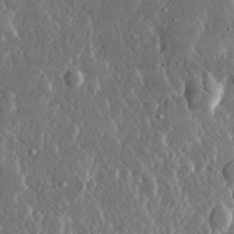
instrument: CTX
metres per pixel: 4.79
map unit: lHvf
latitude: 31.0270
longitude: -91.9717
